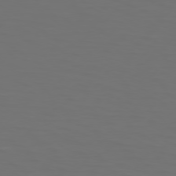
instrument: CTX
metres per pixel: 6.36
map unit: Hpe
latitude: 75.2348
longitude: -125.0647
